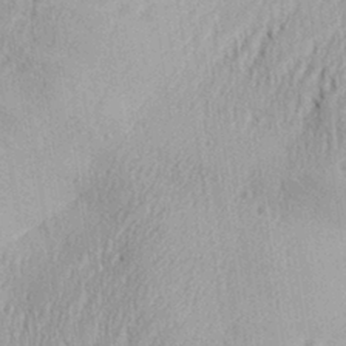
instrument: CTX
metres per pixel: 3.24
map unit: Aa
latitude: 29.7638
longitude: -138.3089
